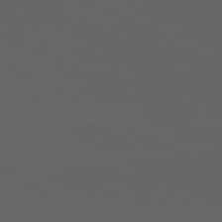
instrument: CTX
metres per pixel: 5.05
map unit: lApd
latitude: 82.1388
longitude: 131.1809
